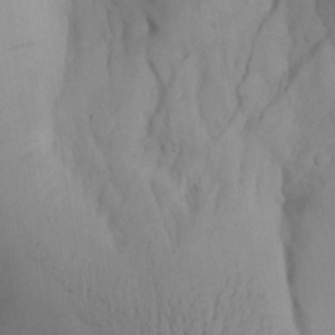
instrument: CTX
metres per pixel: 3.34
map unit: Aa
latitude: 26.9892
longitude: -132.3656
